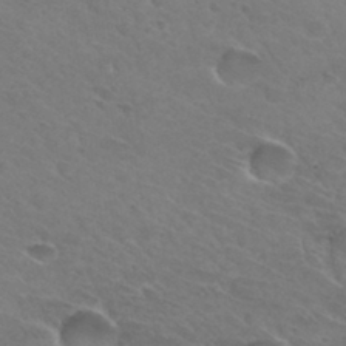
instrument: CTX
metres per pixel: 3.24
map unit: Hto
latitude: 32.0822
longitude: -46.0822
